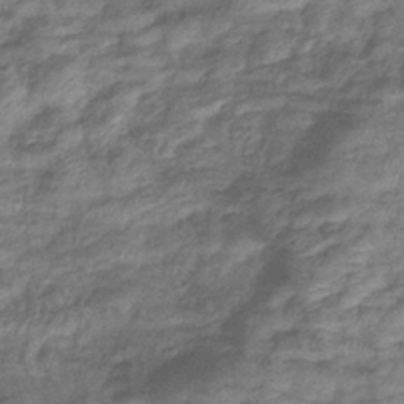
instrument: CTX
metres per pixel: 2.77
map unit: eHb
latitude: -38.7085
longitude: 78.3684
